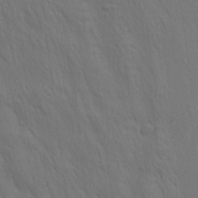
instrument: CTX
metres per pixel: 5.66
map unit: lAa
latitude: 22.1956
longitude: -138.2711
